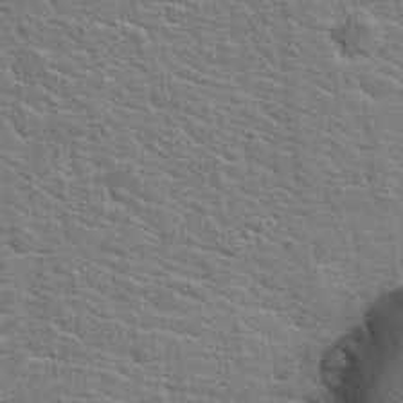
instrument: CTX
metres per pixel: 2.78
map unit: Hto
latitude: 20.6869
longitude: -44.2900
